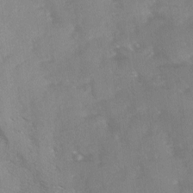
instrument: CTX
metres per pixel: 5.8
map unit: Ave
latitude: 0.0444
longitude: -111.6694
